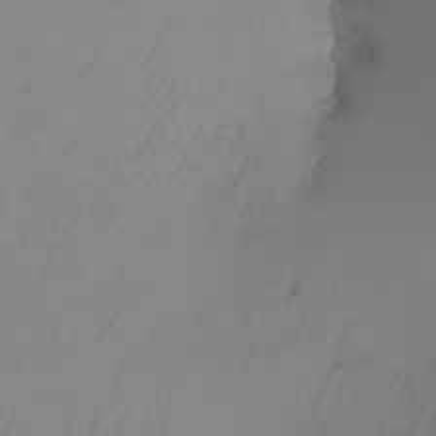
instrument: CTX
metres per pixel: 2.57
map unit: Nhu
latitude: -7.1809
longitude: -90.6113
